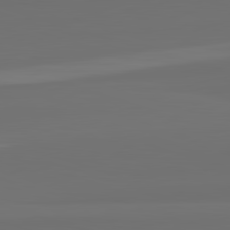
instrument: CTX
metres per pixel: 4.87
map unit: lApd
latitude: 82.7435
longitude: 164.8408
